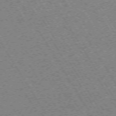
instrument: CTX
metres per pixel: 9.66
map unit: Hpe
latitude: -73.6155
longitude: 3.5210
